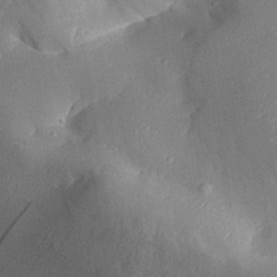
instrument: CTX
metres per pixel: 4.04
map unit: Aa
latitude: 29.6694
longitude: -132.0822
